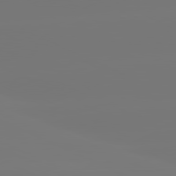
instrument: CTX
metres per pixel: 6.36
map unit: lApd
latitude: 81.1970
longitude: -148.9136
